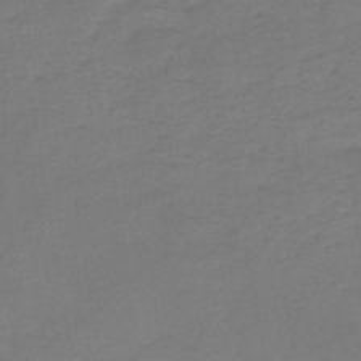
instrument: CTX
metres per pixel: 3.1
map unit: HNb
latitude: -47.7855
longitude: -38.8758
